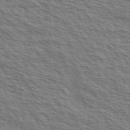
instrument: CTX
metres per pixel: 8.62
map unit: Ave
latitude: 37.5371
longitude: -110.9703
